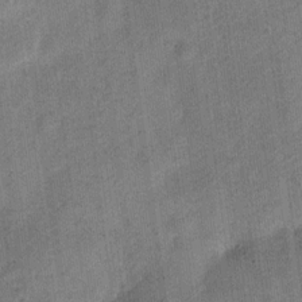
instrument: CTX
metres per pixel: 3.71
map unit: Nve
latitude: -23.7667
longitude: 106.4818
